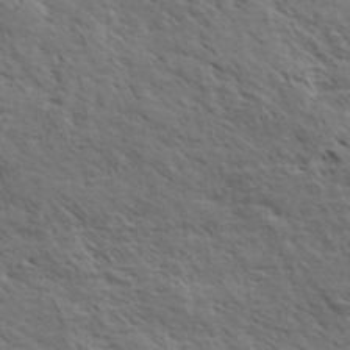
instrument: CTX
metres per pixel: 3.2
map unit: eHh
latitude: 35.7260
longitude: -139.1025
